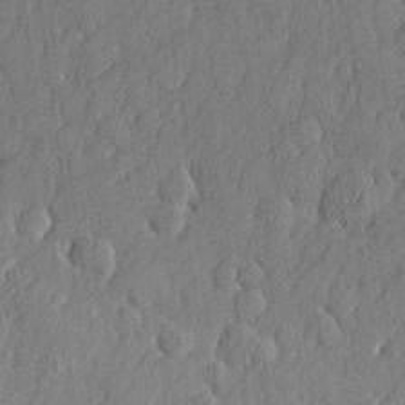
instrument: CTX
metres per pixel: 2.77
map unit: lHvf
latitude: 22.2522
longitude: 143.0108
